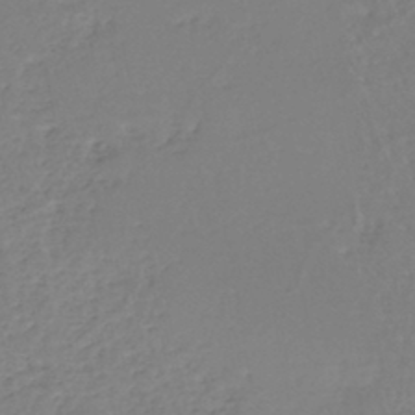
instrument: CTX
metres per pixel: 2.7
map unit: eHh
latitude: -45.4265
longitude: -29.3293
